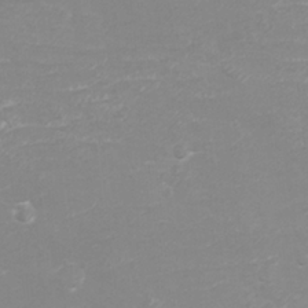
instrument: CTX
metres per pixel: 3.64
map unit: eHh
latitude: -4.0283
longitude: -75.3293
